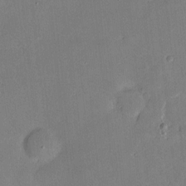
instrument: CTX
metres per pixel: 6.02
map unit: Hve
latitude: -10.7841
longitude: 175.6721
